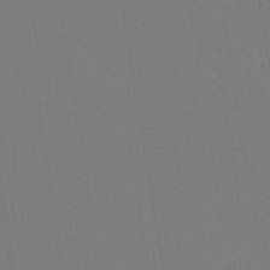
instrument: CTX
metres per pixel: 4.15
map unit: lHvf
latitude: -9.6911
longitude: -99.9150
